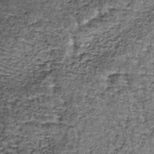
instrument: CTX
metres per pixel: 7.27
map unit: lHb
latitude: -39.5021
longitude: 64.7652
